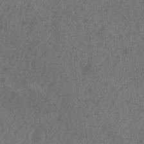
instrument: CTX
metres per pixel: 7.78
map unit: Nhu
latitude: 6.4601
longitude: -19.2537
